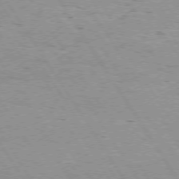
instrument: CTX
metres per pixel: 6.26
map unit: Hpe
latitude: 73.2159
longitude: -143.7639
